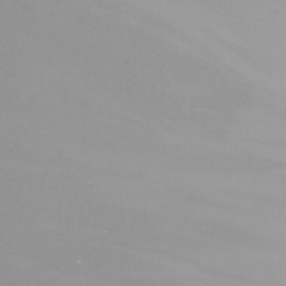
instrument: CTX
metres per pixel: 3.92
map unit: Nhu
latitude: -8.4818
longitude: -83.6693
